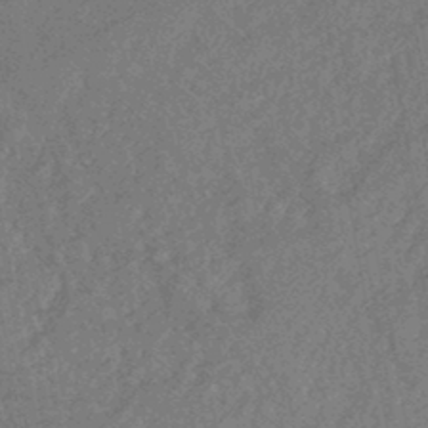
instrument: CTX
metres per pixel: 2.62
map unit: HNhu
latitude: -45.1431
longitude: 99.3887
